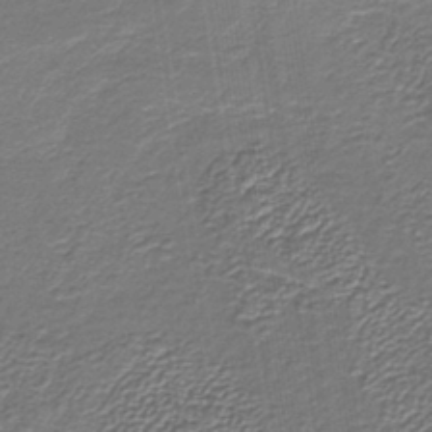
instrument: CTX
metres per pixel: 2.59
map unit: lHb
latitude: -39.6155
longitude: 52.6518
